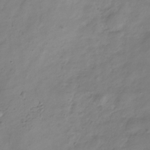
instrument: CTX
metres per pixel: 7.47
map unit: Hve
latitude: -34.0661
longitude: 90.5196
